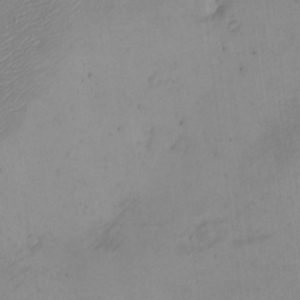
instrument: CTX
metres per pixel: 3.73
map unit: eHh
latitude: -4.6896
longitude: -78.8758
